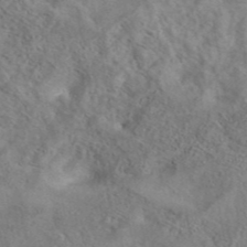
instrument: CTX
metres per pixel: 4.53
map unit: eAb
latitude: 41.4615
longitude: 104.0850
